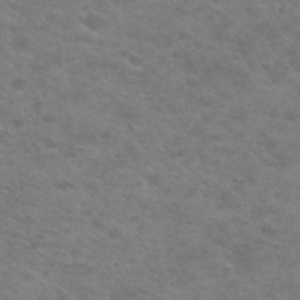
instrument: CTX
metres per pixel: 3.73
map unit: Nhu
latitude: 29.5749
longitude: -47.6127
